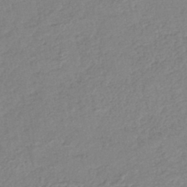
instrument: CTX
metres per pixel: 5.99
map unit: lHb
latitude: -41.0486
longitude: 61.8800
